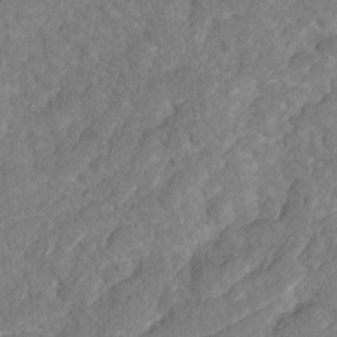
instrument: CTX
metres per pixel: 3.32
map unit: Ave
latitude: 16.8947
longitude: -134.9136
